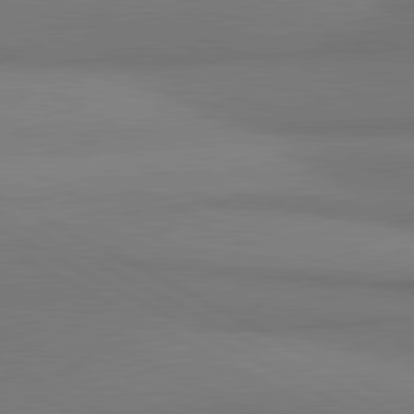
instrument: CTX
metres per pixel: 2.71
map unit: lApd
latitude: 81.2159
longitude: 146.8786
